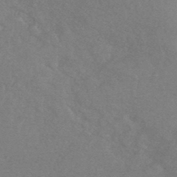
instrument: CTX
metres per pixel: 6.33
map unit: HNhu
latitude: -44.9353
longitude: 93.1431
